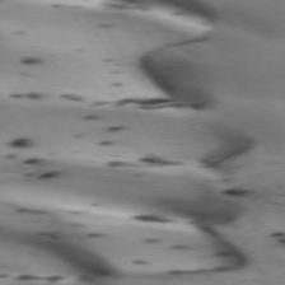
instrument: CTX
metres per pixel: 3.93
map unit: lApd
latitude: 72.9325
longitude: -52.8191
